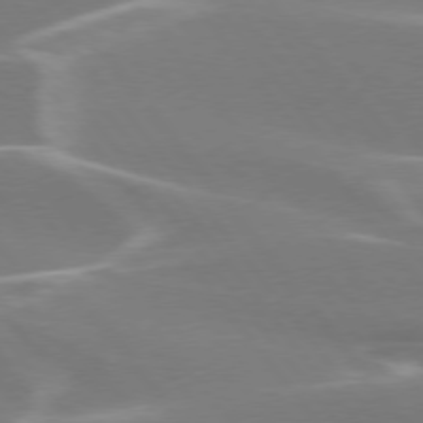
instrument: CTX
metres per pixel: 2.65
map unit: lApd
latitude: 75.4993
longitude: -62.6869
